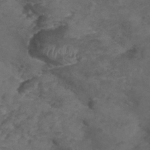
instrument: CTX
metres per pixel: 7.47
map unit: Nhu
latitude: 25.2725
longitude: -53.4049
